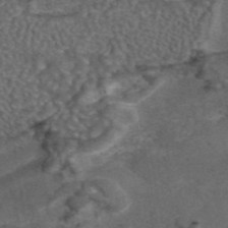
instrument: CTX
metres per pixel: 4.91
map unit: eAb
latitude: 43.3860
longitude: 107.2376
